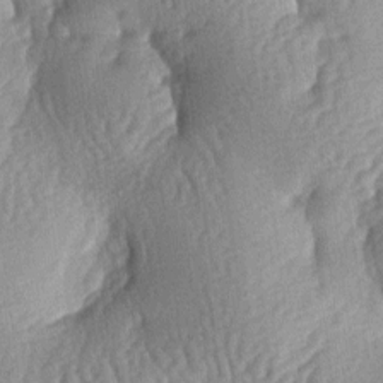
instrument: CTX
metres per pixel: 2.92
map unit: lAa
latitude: -6.4818
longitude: -126.9136
